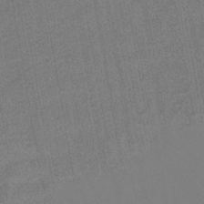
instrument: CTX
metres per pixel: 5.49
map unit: lHb
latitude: -38.1417
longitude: 74.3496
